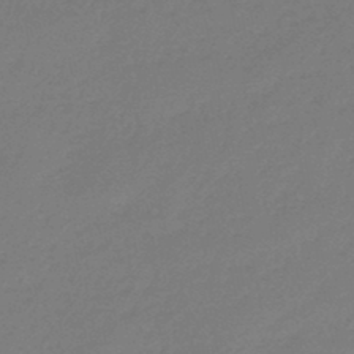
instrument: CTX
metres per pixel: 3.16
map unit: eHb
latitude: -46.4629
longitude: 84.6329
